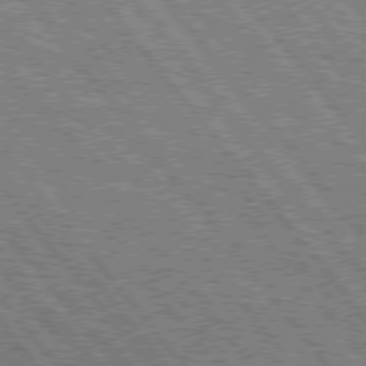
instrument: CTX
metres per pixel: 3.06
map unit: Hpe
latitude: 75.5182
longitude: -156.7246
